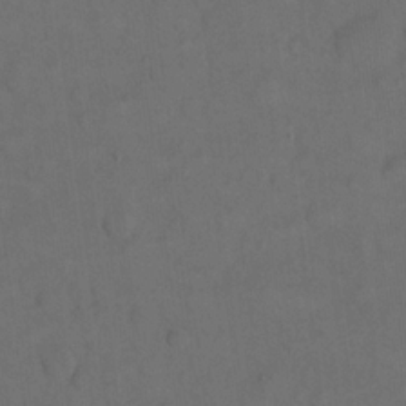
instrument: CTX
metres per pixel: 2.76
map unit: eHh
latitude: 18.8380
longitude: -64.6490
